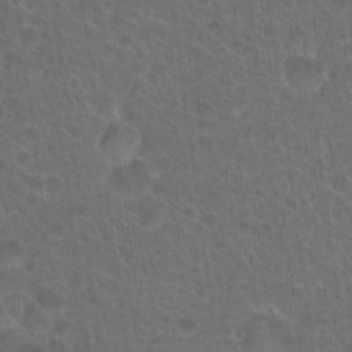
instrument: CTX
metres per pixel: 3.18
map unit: Hto
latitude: 19.0458
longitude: -40.2333
